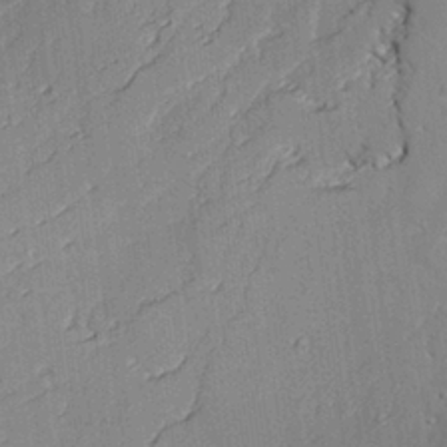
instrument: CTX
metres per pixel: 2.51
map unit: lAvf
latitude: 25.3481
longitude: -110.2145
